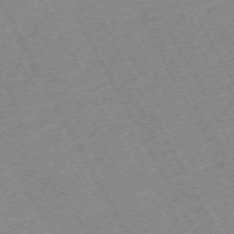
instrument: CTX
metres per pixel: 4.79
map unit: Hpe
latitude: -72.4062
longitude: 10.8786
